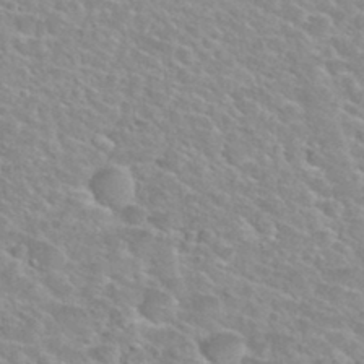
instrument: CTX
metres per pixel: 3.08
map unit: Nhu
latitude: 30.2523
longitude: -50.1011
